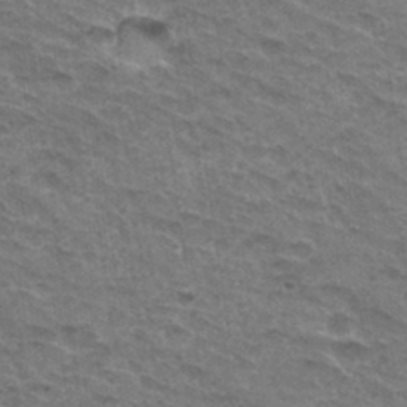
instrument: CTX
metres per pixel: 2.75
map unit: Hto
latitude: 32.6490
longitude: -46.8191
